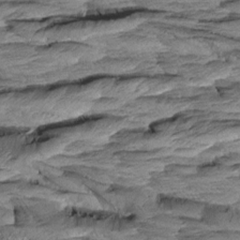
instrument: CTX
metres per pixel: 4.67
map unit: Aa
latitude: 8.0444
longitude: -133.4804
